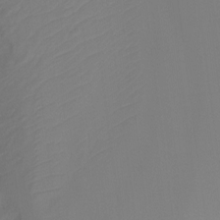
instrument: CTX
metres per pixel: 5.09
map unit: Ht
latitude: -15.5210
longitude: -42.7246
